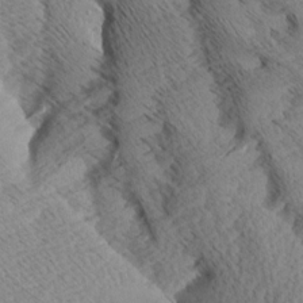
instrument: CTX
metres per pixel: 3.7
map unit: Aa
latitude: 8.6302
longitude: -140.1955
